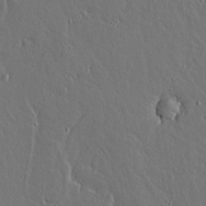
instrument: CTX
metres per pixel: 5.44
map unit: lAvf
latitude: 15.5560
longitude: -126.4412
